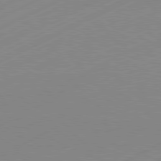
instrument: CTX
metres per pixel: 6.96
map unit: Hpe
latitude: -81.5210
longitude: 12.7085
